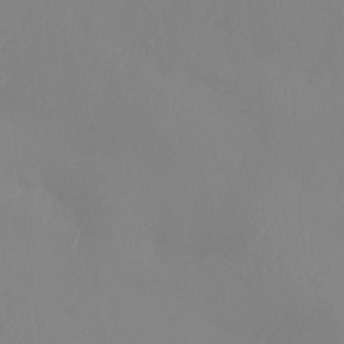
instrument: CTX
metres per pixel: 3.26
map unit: Htu
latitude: -15.0865
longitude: -47.5938
